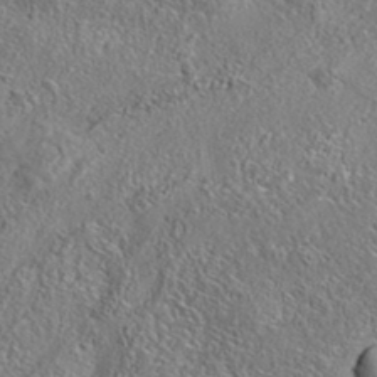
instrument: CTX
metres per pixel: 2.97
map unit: eAb
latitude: 35.5560
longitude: 111.6910
